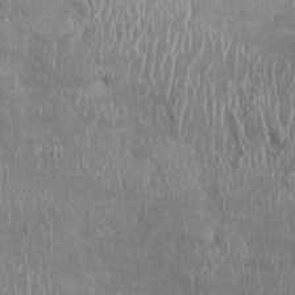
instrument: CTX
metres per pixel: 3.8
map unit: Ht
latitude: -1.2943
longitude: -13.8773
